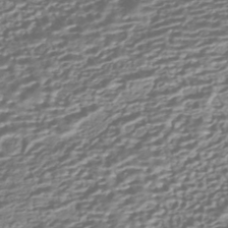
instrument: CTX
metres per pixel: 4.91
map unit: HNhu
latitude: -43.5588
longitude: 99.7289
